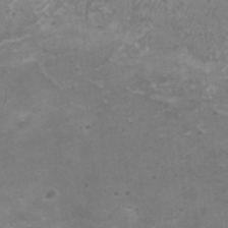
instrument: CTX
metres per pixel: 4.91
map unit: HNhu
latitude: 3.4237
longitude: -1.9150
